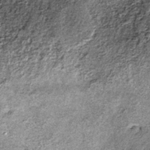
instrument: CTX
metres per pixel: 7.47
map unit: lHb
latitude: -36.1039
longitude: 67.9178
